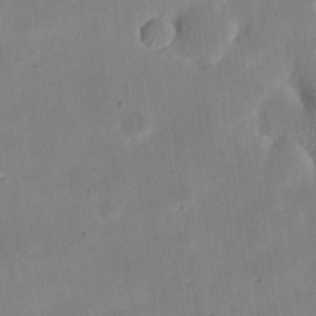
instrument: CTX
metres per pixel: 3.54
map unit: eHh
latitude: 20.8947
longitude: -70.3467
